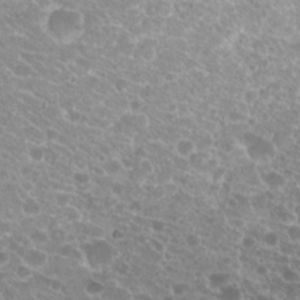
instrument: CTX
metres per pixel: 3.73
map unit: Hto
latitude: 21.1592
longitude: -34.6679
